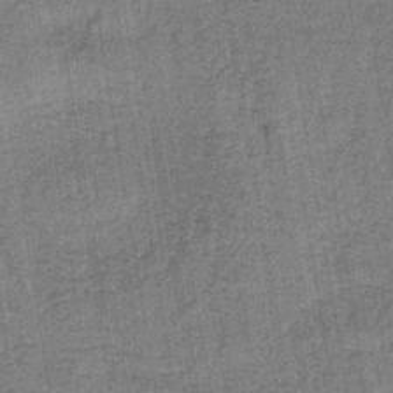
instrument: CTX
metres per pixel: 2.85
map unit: lHb
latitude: -38.8975
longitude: 60.5952
